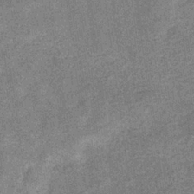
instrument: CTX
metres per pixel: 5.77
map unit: eHb
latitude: -34.3495
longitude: 78.1228
